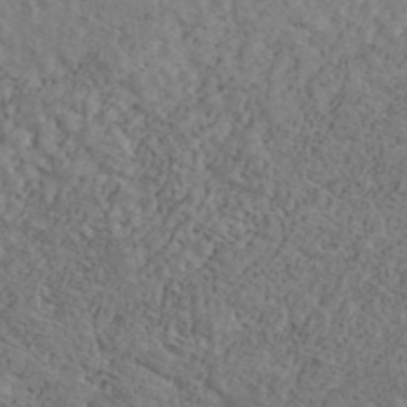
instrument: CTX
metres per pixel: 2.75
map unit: Ave
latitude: 40.2900
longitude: -110.9514
